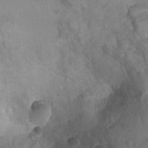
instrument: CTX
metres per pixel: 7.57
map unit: Hto
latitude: 7.2159
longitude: -34.9324
